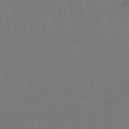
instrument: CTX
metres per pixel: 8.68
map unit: lHb
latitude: -43.2564
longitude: 74.8975
